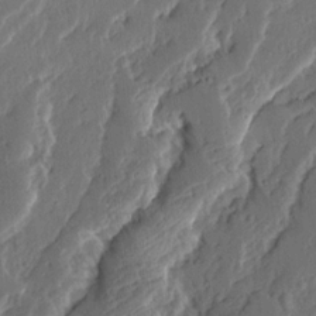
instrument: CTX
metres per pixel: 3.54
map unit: Ave
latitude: 14.6302
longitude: -138.2145
